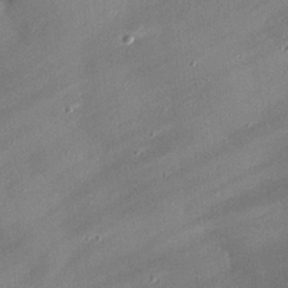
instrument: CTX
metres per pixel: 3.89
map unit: eHh
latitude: 24.4978
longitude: -90.7057
